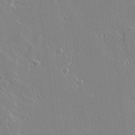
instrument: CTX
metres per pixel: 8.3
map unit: Aa
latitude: 10.8380
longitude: -129.4615
